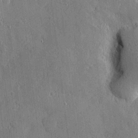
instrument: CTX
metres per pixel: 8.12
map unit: eHh
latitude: 4.0444
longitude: -73.2915
